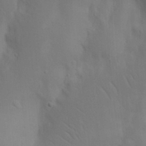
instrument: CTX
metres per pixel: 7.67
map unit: Nhu
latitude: 18.7813
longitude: -73.2726
